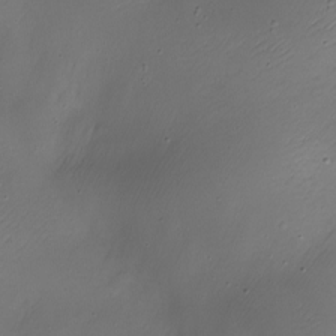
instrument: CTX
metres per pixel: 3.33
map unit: Nhe
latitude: -19.7667
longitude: 145.1809
